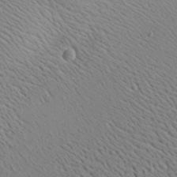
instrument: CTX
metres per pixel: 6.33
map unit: Aa
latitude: 22.0444
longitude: -140.0822
